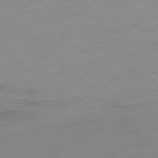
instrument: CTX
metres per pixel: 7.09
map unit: Hpe
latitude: -78.1983
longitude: -21.1592
